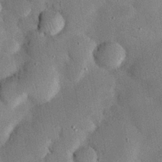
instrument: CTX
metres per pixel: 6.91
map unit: Nhu
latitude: 24.3467
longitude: -73.2537
